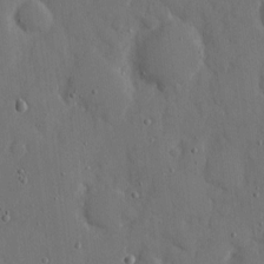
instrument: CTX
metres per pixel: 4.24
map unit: eHh
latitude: 7.7827
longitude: -68.3467
